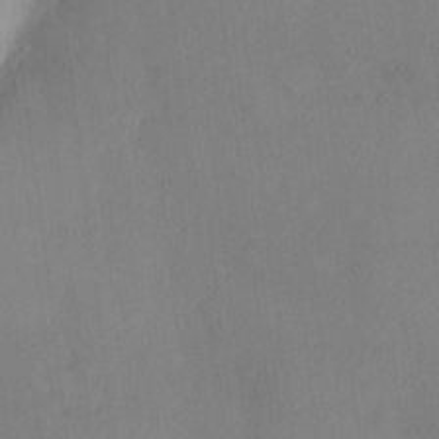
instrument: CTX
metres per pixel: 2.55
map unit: HNhu
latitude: 6.4601
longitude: -3.3670
